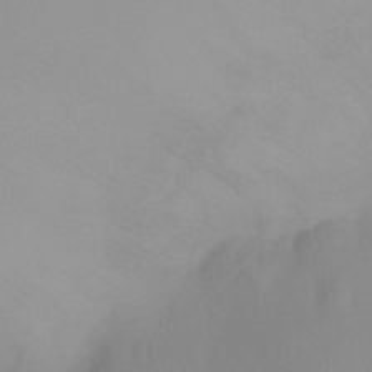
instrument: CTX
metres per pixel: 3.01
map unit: Ht
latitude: -16.0850
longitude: -43.8583
